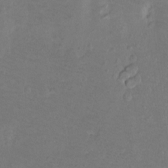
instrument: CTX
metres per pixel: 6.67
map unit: Ht
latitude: -7.9178
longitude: -36.6491
